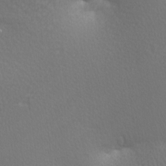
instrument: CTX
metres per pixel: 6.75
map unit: lAa
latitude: -9.9745
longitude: -125.8016
